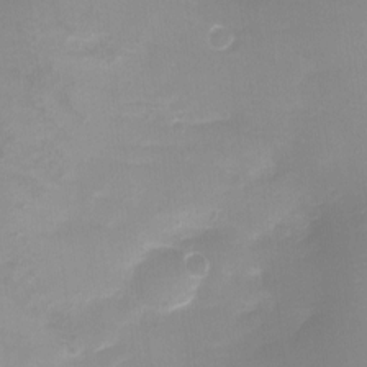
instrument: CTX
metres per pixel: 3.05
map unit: Ht
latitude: -8.3495
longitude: -24.7813
